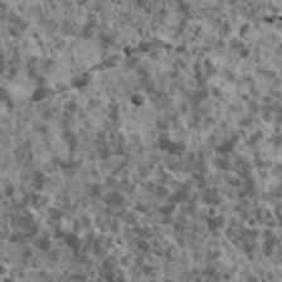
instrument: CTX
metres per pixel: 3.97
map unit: Ave
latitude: 18.0633
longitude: -134.6490
